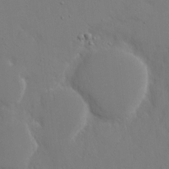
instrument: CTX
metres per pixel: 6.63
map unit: eHh
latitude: 14.6302
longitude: -71.4993
